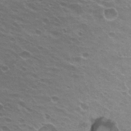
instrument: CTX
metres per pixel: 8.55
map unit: Hto
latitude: 22.5924
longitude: -31.1026
